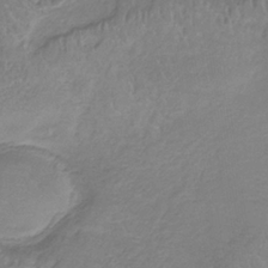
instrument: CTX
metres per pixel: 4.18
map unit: HNb
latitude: -35.2943
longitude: 56.2928
